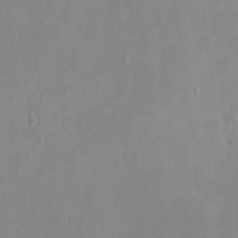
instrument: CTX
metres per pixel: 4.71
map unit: Nhe
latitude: -1.9745
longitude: -58.7435
